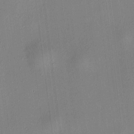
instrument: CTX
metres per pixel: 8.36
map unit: HNhu
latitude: 8.6491
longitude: 13.9178
